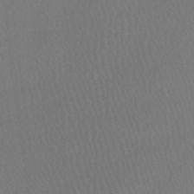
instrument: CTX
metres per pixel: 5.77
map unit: HNhu
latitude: -47.8611
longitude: 29.7667
